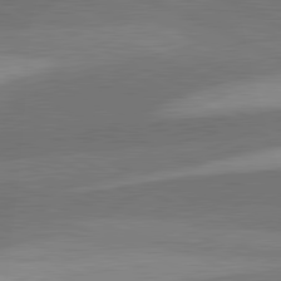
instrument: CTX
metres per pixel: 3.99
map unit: lApd
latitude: 81.6505
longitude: 127.4076
